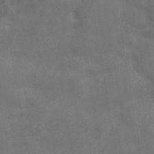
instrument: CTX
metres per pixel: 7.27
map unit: ANa
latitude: 42.8569
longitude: 17.2187
